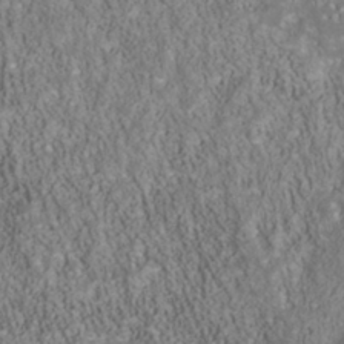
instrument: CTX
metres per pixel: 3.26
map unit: Nhu
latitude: -40.3873
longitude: -85.3104
